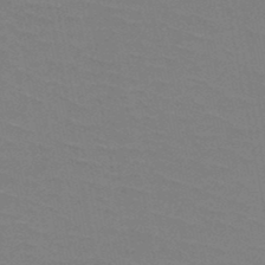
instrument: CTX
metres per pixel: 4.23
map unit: HNb
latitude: -49.3132
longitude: -48.4979
